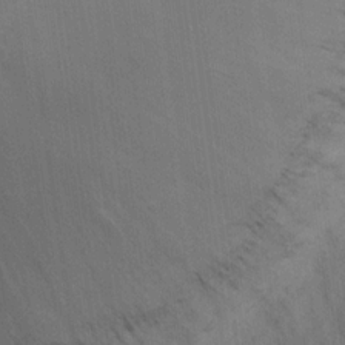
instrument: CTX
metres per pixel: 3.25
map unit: eHh
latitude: 13.9339
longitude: -62.6302
